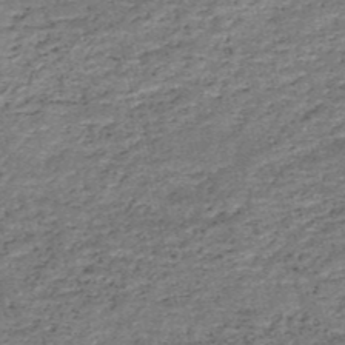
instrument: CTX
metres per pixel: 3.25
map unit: HNb
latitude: -51.6155
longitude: -40.5545
